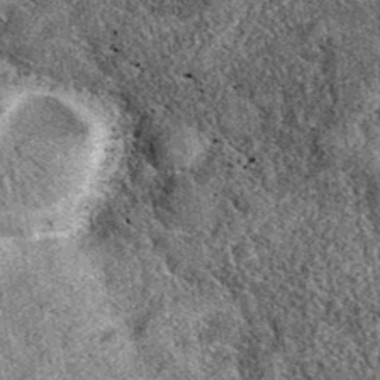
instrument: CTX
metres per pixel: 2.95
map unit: eAb
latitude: 38.8947
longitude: 108.7841
